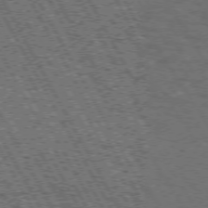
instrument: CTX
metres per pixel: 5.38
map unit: Hpe
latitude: 72.4412
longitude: -124.9324
